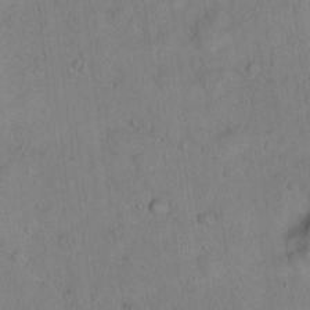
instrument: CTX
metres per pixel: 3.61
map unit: Hto
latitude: 15.2348
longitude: -40.0822
